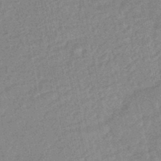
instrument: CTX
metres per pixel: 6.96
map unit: HNhu
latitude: -46.9352
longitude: 99.1998
